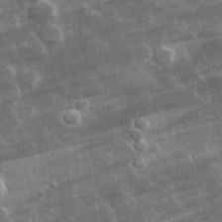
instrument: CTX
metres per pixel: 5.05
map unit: lHvf
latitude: 32.8191
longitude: -91.2537
